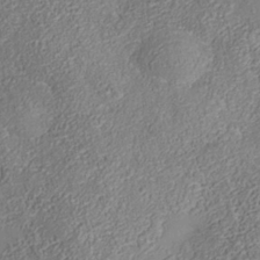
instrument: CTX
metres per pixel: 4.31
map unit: Nhe
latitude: -37.4076
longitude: 138.6519
